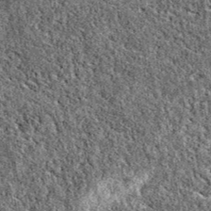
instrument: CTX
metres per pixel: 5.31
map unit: eAb
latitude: 37.7449
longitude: 110.9731
